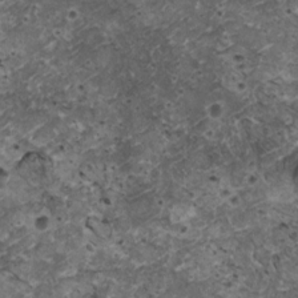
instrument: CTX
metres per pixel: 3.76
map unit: HNhu
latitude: 3.1781
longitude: 4.0472
